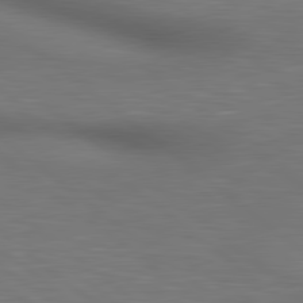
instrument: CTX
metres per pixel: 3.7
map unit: lApd
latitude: 80.2900
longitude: 119.1431
